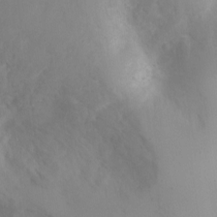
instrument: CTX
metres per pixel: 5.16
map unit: Ht
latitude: -4.2928
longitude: -29.1970
